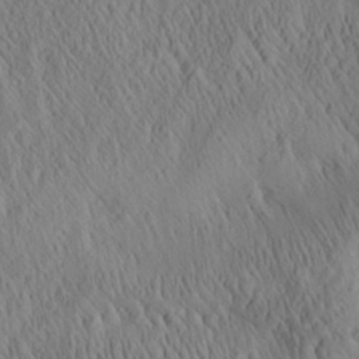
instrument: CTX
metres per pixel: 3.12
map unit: Aa
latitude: 26.6113
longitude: -141.1781
